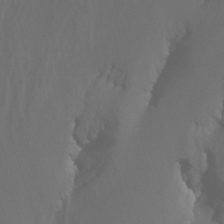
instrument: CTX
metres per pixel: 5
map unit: Nhu
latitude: -7.9556
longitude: -52.5168
